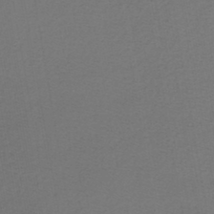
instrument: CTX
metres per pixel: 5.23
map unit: lHb
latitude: -42.4817
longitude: 62.1605
